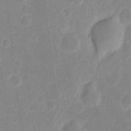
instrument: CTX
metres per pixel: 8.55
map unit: eHh
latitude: 6.6868
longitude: -70.2522
